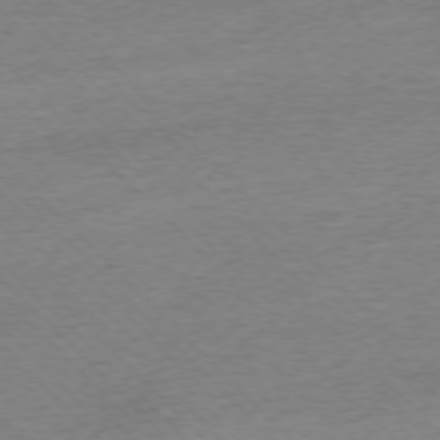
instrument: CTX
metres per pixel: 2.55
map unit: Ap
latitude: -76.7652
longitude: -97.5938
